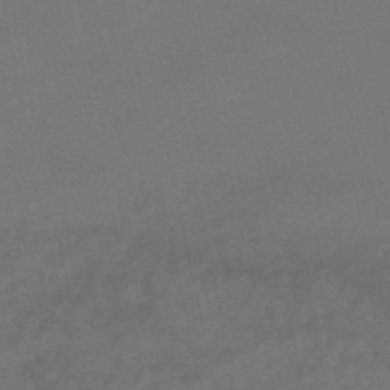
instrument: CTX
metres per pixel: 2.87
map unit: lHb
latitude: -46.9541
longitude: 70.2740
